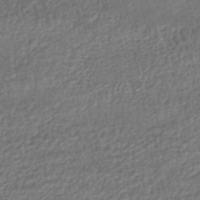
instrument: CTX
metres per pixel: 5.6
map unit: HNhu
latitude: -46.4440
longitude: 102.4818
